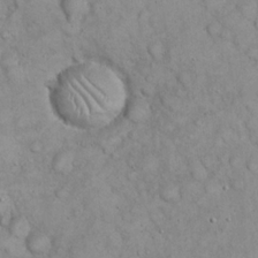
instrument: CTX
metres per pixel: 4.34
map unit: eHh
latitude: 21.4427
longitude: -58.9325
